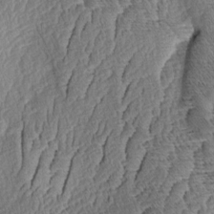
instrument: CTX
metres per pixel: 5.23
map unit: Aa
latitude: 8.1389
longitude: -133.2159
